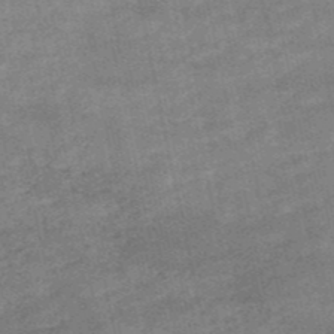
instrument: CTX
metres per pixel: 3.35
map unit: HNb
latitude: -52.1416
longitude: -39.2159
